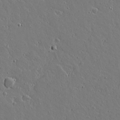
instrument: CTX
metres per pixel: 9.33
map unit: lAvf
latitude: 16.4412
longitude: -127.9717
